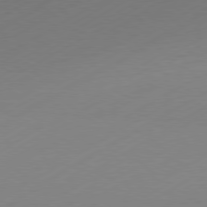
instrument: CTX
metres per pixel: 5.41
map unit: Hpe
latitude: -81.0109
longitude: 14.3307
